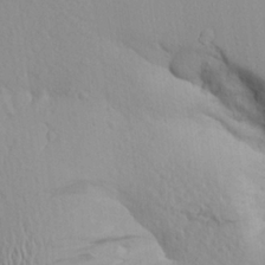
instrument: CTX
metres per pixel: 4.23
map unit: Aa
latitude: 22.7057
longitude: -146.3279
